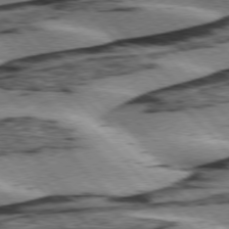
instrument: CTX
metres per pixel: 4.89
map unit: lApd
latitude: 76.1011
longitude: -78.7435
